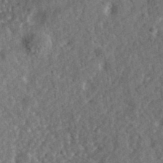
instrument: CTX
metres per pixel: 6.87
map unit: eHh
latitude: 36.7813
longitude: -79.1781
